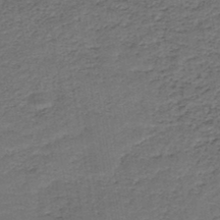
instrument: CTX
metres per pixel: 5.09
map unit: HNb
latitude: -43.4454
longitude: 51.0486
